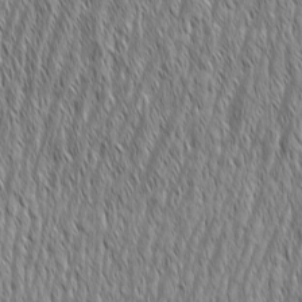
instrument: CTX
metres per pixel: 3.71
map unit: Aa
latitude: 7.1214
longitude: -129.9339
